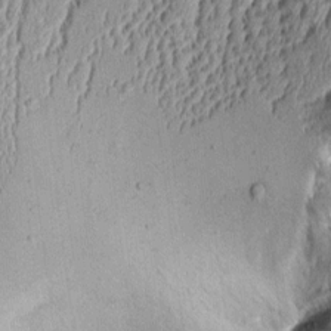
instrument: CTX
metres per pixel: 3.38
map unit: Aa
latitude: 9.1025
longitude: -129.1970
